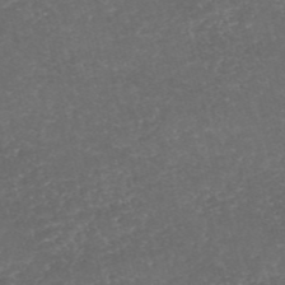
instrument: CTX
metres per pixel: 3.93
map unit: eHh
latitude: -54.4629
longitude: -90.2523
